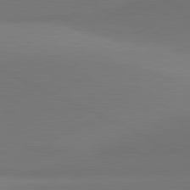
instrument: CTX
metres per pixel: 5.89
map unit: lApd
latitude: 81.4804
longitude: 145.7667
